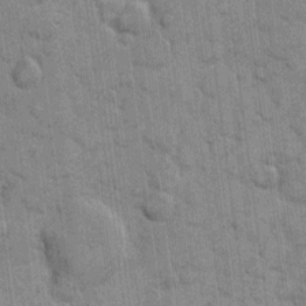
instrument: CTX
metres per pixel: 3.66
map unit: eHh
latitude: 10.0633
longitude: -65.2537
